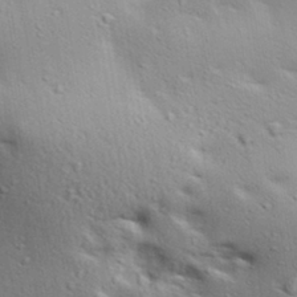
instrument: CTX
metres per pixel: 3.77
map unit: lAa
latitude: 18.4223
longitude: -138.4223
